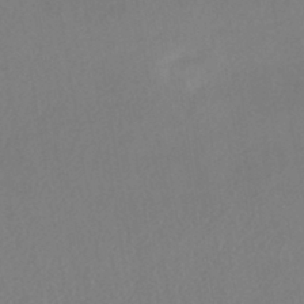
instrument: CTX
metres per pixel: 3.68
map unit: HNhu
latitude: -43.8233
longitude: 94.7463
